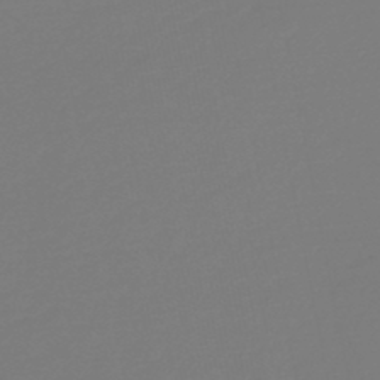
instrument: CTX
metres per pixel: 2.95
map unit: HNb
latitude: -46.5384
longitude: 56.6518
